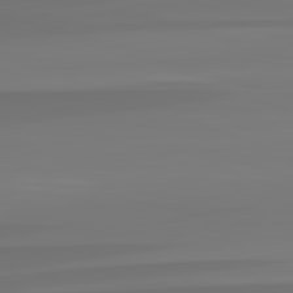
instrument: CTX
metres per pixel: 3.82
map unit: lApd
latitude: 82.9324
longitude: 160.4818
